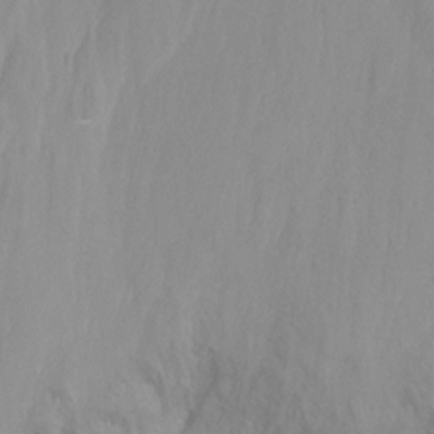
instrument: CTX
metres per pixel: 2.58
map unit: Ht
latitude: -8.4629
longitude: -31.7828
